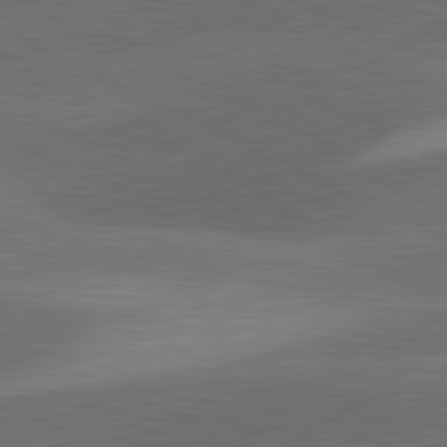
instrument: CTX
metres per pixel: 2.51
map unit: lApd
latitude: 81.7072
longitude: 127.3509
